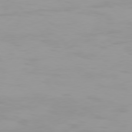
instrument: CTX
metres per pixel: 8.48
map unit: Hpe
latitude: 77.0836
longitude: -138.9136
